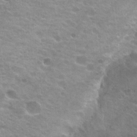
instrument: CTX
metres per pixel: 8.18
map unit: Hto
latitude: 23.8583
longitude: -31.2159
